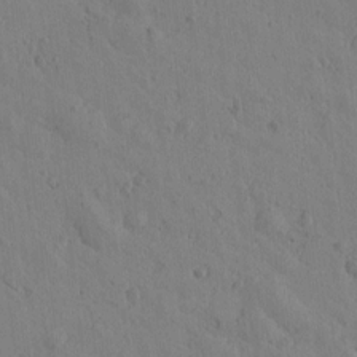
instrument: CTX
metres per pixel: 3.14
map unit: Htu
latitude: -0.2551
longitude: -175.8017
